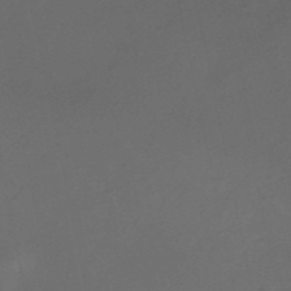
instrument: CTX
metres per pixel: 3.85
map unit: eHh
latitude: -53.0864
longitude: -25.3481
